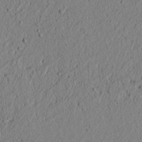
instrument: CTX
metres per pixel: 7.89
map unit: lAvf
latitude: 6.1200
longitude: 166.6707
